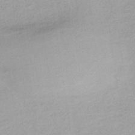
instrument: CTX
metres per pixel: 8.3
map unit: HNhu
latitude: -43.2753
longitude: 95.9556
